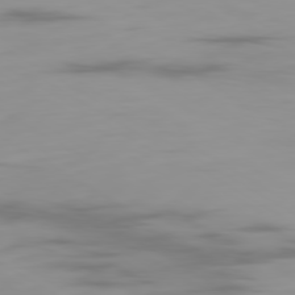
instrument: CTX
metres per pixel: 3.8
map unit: Ap
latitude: -80.0283
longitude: -61.3104
